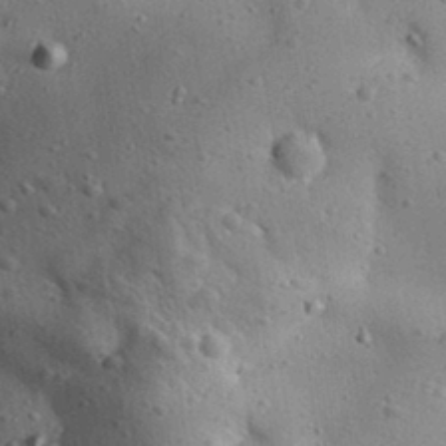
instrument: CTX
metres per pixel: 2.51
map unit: Aa
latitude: 31.9906
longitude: -133.2726
